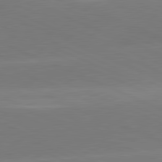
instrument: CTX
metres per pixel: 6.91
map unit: lApd
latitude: 81.6127
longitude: -155.8583
